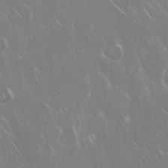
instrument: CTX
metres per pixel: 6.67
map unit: Hto
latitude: 18.3089
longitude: -56.7813
